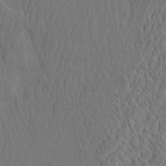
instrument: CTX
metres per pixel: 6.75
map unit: eHh
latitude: -2.4817
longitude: 15.3132
